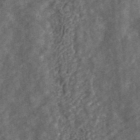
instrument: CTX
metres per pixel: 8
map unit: ANa
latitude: 43.5371
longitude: 25.1998
